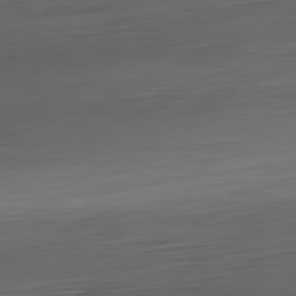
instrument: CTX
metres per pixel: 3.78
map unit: Hpe
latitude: -81.2187
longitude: 19.1809
